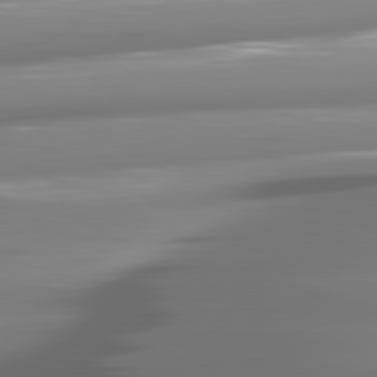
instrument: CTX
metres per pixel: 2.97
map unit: lApd
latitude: 81.3293
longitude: -140.8946
